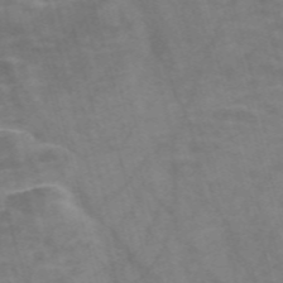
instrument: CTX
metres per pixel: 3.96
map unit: Nve
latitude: -58.3873
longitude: 64.0661
